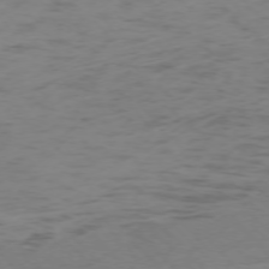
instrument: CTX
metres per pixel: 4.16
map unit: Ap
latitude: -75.0109
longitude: -78.7624
